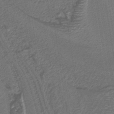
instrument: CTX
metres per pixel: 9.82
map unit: lHb
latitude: -39.8800
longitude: 52.7463
